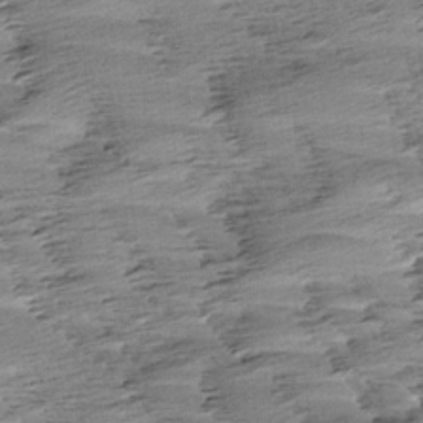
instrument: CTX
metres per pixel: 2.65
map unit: Aa
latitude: 6.0822
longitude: -137.5938
